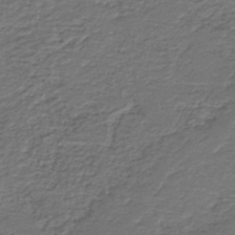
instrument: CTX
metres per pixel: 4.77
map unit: HNb
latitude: -43.4643
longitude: 50.6329
